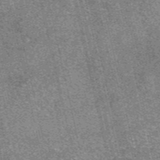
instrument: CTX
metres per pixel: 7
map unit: eAb
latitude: 48.0633
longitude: 104.5384
